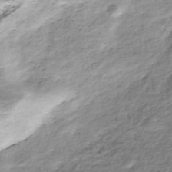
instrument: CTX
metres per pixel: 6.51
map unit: HNhu
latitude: -40.5196
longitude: 109.3132
